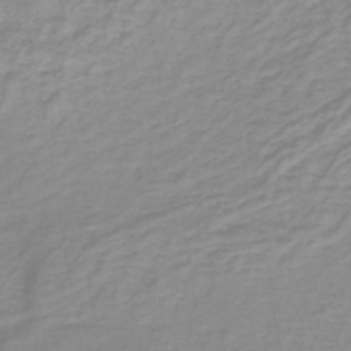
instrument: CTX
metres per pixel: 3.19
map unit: lHb
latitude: -41.3509
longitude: 63.3131
